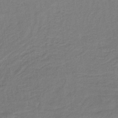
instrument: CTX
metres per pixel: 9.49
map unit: lHb
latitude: -32.4062
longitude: 64.4440
